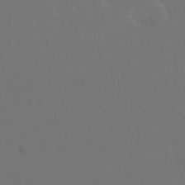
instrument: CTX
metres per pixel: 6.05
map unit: eHh
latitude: 33.8772
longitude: -58.6868
